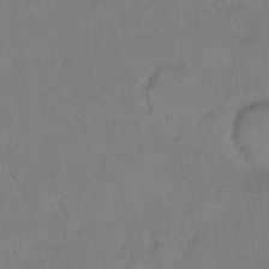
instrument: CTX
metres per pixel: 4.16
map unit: Hto
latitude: -14.2173
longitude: -43.7072
